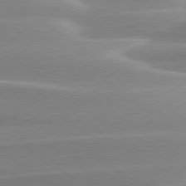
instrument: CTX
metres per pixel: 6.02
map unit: lApd
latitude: 79.2537
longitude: -114.7246
